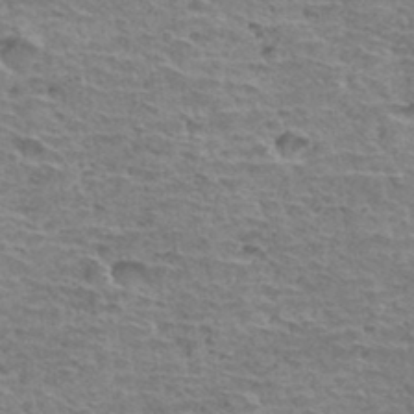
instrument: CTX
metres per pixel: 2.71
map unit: Hto
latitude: 33.5560
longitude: -39.5560
